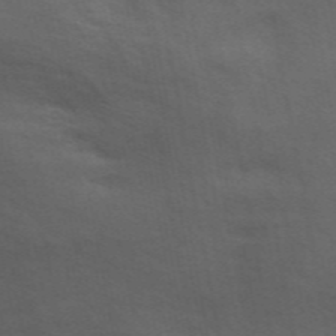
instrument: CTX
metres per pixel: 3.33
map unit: ANa
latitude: 49.6883
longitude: -79.9339
